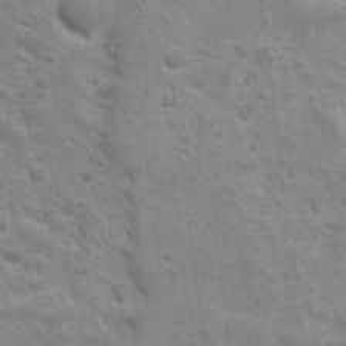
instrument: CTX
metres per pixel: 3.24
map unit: Ave
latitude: 10.4034
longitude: -104.7624
